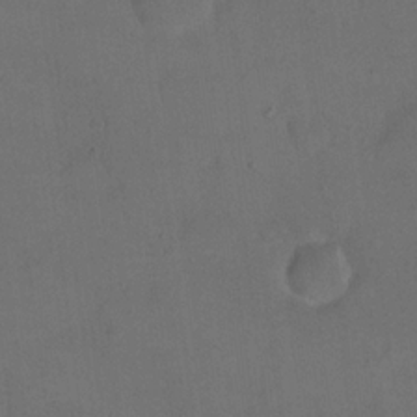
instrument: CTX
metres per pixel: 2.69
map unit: eHh
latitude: 18.8569
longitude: -64.9703
